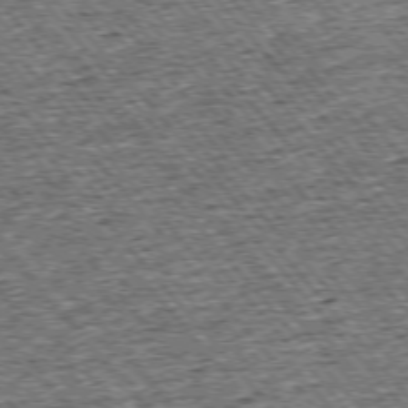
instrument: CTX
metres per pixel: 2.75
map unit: Ap
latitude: -75.5966
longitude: -91.1592
